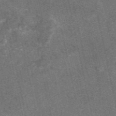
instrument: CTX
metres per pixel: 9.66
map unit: eAb
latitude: 47.0837
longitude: 119.5021
